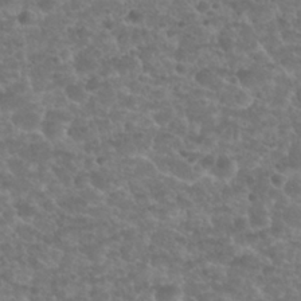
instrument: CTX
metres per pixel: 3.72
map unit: Nhu
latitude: 25.5749
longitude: -51.4615
